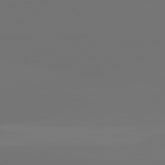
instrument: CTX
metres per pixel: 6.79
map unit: lApd
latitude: 81.8205
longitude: -154.1200
